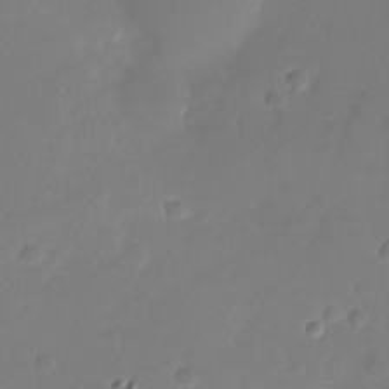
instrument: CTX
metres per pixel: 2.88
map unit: Nhu
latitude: -26.5195
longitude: -71.5371
